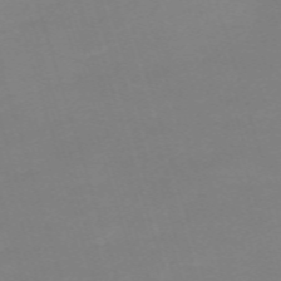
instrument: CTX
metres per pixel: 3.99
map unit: eHh
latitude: -62.5384
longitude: 49.0109
